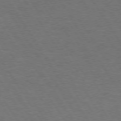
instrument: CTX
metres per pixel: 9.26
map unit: Hpe
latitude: 72.9325
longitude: -124.7813
